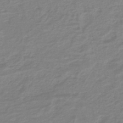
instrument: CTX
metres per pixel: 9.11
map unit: lHb
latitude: -41.9745
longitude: 52.6140
